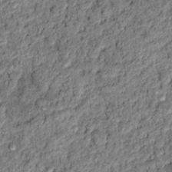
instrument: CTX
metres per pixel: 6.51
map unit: Ht
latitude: 11.3860
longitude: -37.6694
